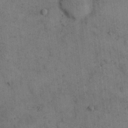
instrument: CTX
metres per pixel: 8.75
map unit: eHh
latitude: 15.2726
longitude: -62.9892
